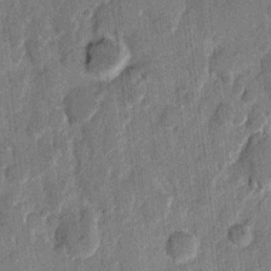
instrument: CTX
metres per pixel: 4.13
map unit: eHh
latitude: 11.5938
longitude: -66.2900
